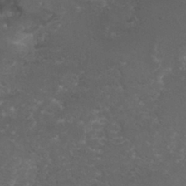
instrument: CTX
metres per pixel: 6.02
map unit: Nhu
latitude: 29.9906
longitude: -51.1970
